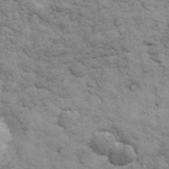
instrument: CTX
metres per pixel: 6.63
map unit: eHh
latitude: 32.4979
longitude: -67.8205
